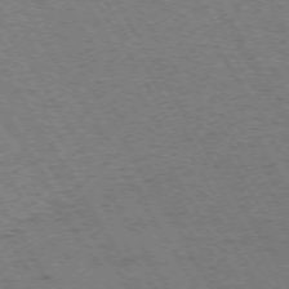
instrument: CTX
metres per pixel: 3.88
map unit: Hpe
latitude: -73.9178
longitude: 3.0297
